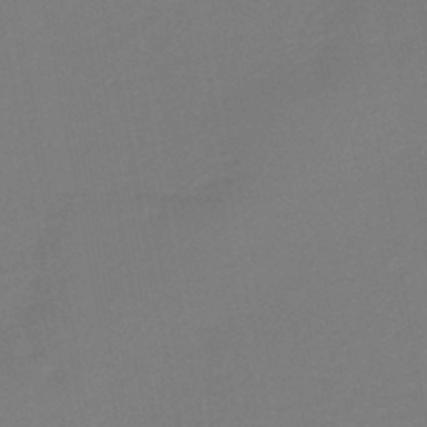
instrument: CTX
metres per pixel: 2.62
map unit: HNb
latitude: -46.6140
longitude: 55.6911
